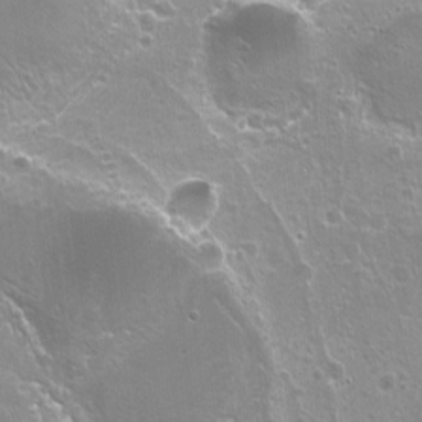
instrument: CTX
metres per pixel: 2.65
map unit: Hto
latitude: -6.8597
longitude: -44.4979
